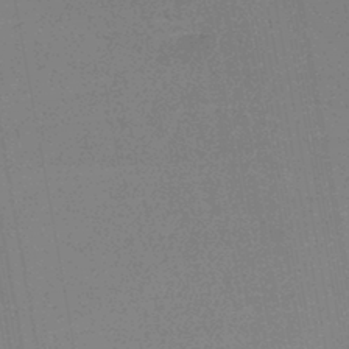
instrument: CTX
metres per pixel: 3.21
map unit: HNb
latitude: -44.7274
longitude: -41.6504
